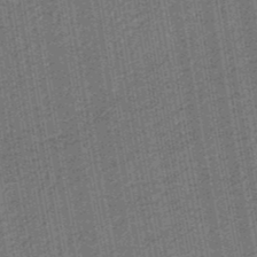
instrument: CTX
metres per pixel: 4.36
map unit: eHb
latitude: -30.3306
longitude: 70.4818
